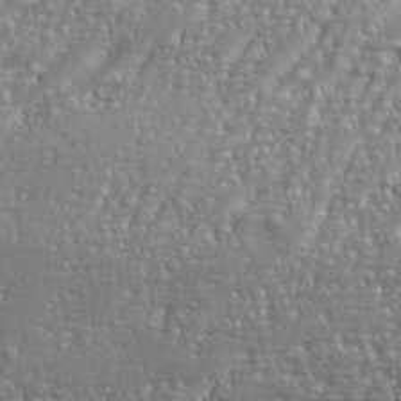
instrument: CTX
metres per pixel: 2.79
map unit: eHh
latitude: 34.9891
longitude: -133.8961
